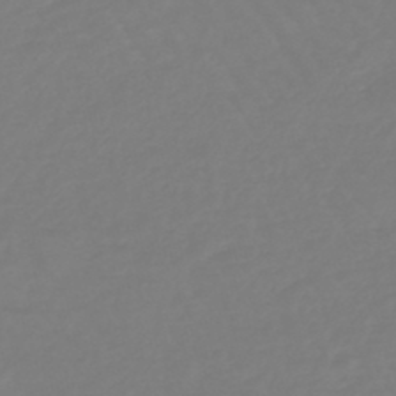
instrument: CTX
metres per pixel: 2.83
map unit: eHb
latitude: -45.7478
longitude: 81.3132
